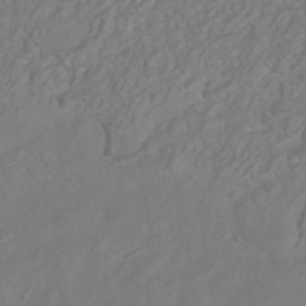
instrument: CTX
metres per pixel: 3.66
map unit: HNhu
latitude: -41.7100
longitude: 105.1242
